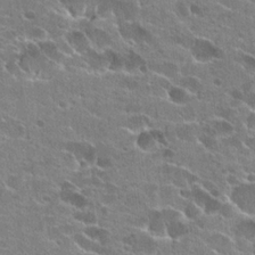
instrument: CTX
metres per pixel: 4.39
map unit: Hto
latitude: 23.4237
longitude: -42.7813
